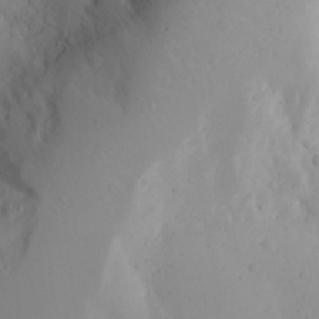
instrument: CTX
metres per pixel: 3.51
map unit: Aa
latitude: 27.8017
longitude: -147.0270
